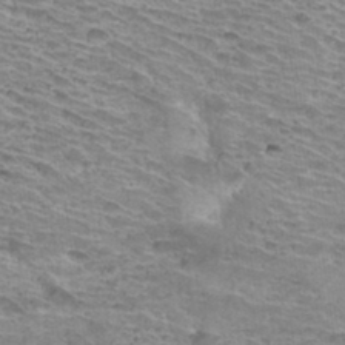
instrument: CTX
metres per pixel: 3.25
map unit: Hto
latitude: 33.6127
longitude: -39.7638
